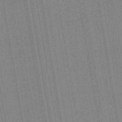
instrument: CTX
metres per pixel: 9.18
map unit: lHb
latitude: -42.2739
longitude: 70.1228
